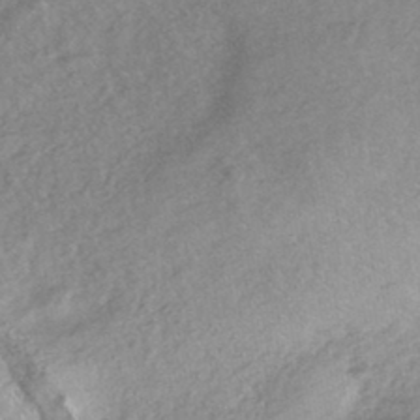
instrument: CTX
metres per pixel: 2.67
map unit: HNhu
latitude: -44.5952
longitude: 92.9542
